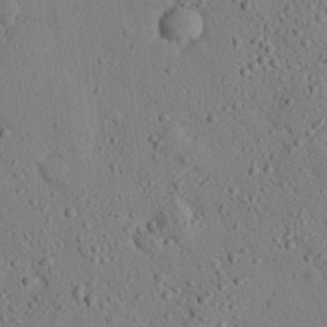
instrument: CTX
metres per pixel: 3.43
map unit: eHh
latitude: 26.0822
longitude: -79.2537
